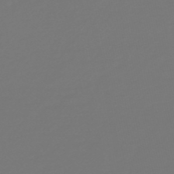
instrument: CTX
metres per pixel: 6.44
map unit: HNb
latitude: -46.7463
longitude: 56.5762
